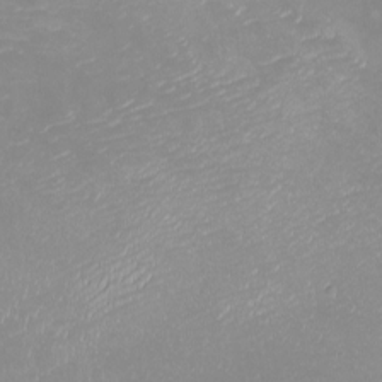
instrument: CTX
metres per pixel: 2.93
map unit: eHh
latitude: -7.2187
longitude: -77.7638
